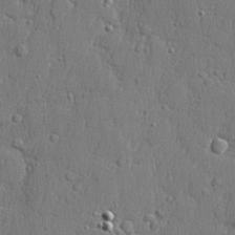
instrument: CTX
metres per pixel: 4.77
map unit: lHvf
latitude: 23.7261
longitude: 141.4643
